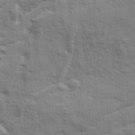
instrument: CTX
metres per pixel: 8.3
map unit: Ave
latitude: 20.2901
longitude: -130.1200
